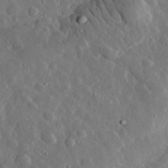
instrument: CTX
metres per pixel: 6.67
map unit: lHvf
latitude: 33.7261
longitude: -82.2900
